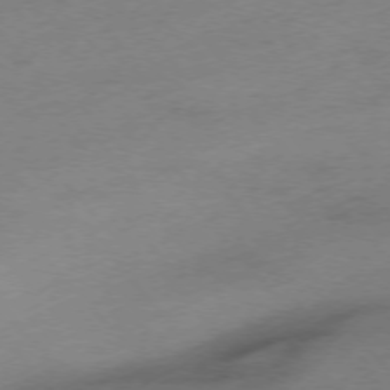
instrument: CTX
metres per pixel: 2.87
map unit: Hpe
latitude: -75.9367
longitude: -11.4993
